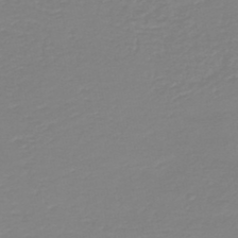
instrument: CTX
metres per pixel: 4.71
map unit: HNb
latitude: -45.3321
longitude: 54.2362
